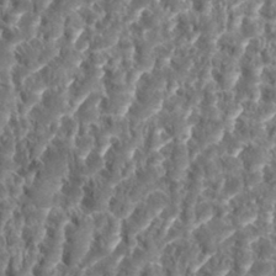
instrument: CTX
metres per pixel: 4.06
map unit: eHh
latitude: 35.0836
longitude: -137.8584
